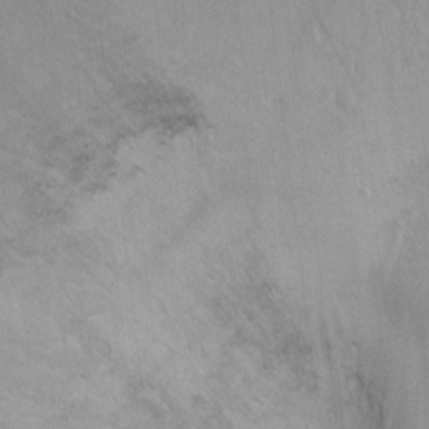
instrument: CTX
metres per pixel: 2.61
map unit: Ht
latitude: 1.2348
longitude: -32.4034
